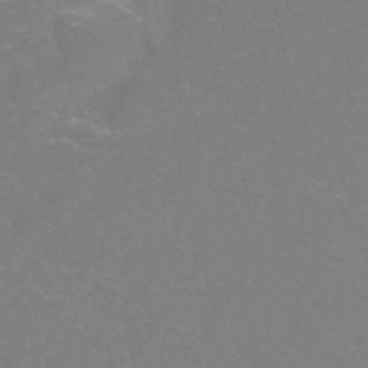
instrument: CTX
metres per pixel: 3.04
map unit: Nhe
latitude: -46.2928
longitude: 152.8408
